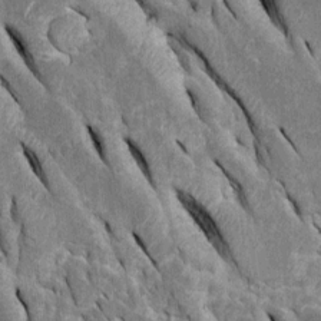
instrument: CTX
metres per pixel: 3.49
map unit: Htu
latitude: -0.5385
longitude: 149.2565
